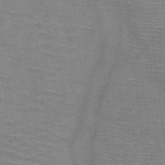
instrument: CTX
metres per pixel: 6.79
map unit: HNb
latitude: -47.3320
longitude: -45.6505
